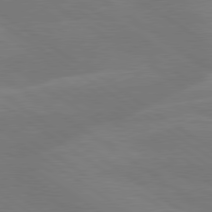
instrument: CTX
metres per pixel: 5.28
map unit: lApd
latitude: 79.6694
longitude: -125.1781
